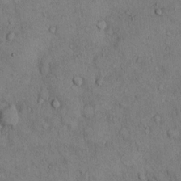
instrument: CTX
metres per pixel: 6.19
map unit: Hto
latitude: 10.0822
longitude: -59.5938
